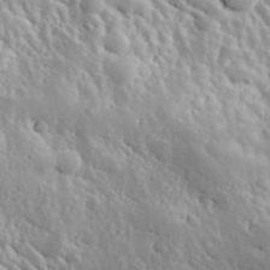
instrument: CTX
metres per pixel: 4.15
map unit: Hve
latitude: 24.7624
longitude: 145.9556
